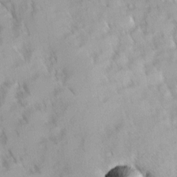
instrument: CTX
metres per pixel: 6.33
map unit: Ave
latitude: 9.8772
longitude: -103.1025
